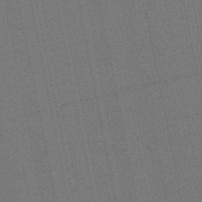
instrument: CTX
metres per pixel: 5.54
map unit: eHb
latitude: -49.7667
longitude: 78.2739
